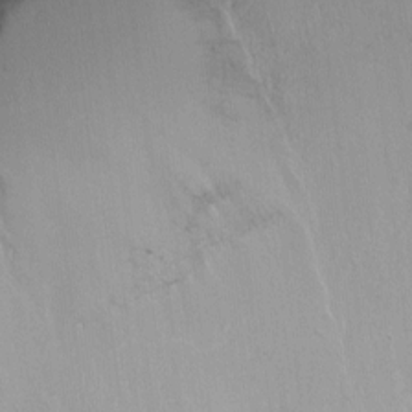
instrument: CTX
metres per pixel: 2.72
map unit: Ht
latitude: -6.1039
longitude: -36.6113
